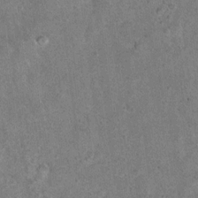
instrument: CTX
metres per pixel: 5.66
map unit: Hto
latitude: 11.2537
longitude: -36.7624
